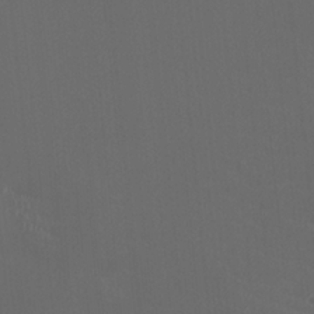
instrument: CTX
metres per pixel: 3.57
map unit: HNhu
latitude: 0.0822
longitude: -2.1011
